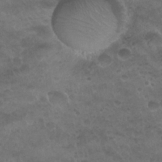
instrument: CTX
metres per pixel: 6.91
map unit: Nhu
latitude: 26.9514
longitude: -53.3860
